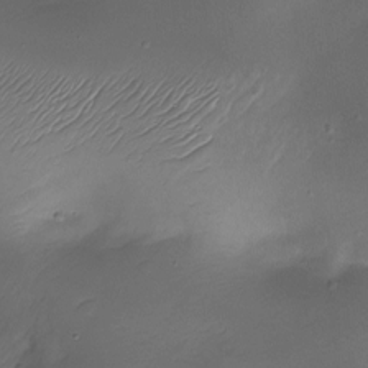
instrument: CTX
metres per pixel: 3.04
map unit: Nhe
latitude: -19.4265
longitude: 145.3321
